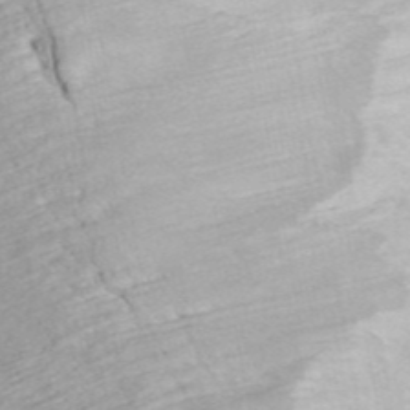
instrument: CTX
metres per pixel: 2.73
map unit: ANa
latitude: 45.7261
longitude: 37.3320
